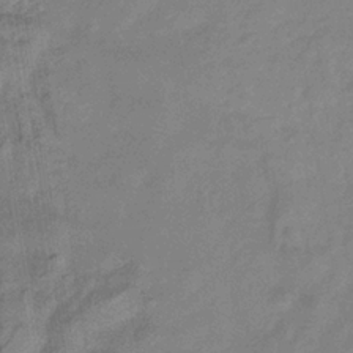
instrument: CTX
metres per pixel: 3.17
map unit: eHb
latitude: -32.9542
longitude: 74.7464
